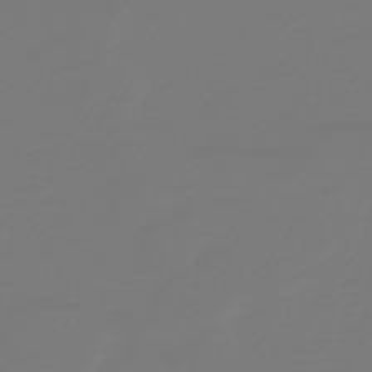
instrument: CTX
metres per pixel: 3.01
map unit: HNb
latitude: -46.2172
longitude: 51.7666
